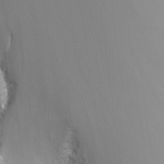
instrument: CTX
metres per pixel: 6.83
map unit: Nhu
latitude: -12.3306
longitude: -67.5371
